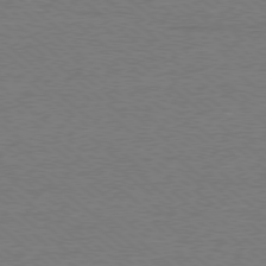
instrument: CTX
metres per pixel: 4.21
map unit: Ap
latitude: -78.5384
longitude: -82.8002
